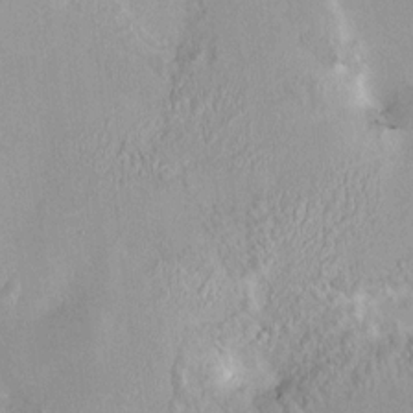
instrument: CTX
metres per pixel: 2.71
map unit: HNhu
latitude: 6.6868
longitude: 3.2186
